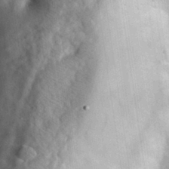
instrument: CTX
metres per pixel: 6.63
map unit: eHh
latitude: 29.8205
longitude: -74.9325
